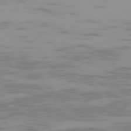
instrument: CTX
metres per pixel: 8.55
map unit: Ap
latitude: -79.2754
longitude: -103.2726
